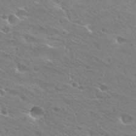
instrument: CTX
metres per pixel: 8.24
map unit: Hto
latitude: 28.1389
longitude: -39.9339
